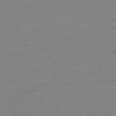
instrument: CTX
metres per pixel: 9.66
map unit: Ap
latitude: -73.5021
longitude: -69.9717
